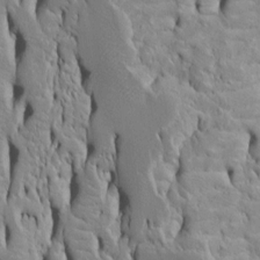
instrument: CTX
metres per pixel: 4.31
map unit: Htu
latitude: -4.9163
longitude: 151.8422
